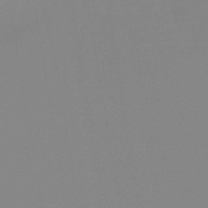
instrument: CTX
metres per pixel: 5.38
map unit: eHb
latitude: -50.0283
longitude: 73.7477
